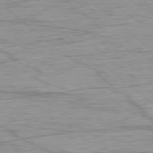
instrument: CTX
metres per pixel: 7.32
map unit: Ap
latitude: -78.5007
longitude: -78.8380
